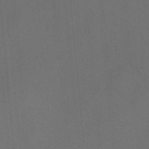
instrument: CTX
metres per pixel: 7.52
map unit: HNhu
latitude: 12.3090
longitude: 10.8786
